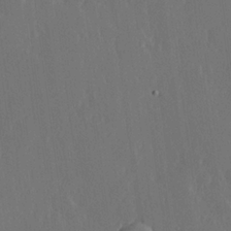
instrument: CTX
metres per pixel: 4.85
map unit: Hve
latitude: 22.4034
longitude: 146.6329
